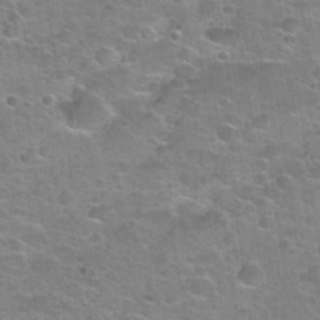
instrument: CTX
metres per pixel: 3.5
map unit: Nhu
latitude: 31.6127
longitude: -53.3104
